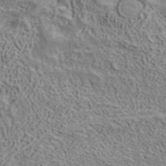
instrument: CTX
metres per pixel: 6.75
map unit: ANa
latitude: 41.3859
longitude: 16.3685
